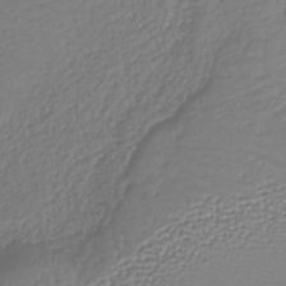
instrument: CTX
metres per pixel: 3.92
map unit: lHb
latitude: -38.2740
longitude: 69.6910
